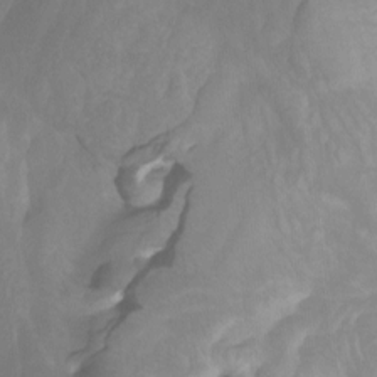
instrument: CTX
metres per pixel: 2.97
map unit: Nhu
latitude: -3.5588
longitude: -74.1956
